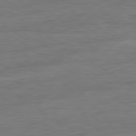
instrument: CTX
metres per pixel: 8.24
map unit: Ap
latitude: -81.1242
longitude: -79.6316
